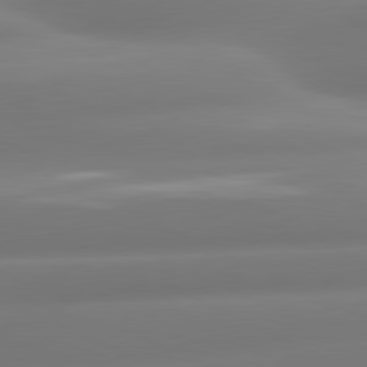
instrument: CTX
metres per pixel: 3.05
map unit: lApd
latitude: 80.8191
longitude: -160.1200
